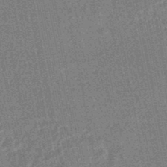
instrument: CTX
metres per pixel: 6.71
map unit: HNhu
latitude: -48.0283
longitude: 99.3887
